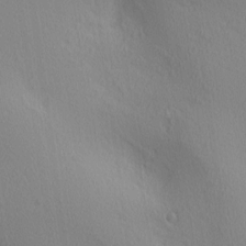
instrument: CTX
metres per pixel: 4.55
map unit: Ave
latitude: 3.1403
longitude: -115.3103
